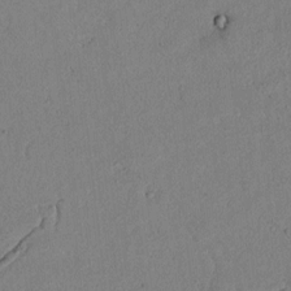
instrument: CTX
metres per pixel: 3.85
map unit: lAvf
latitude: 5.0836
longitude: 167.7100
